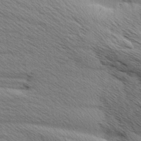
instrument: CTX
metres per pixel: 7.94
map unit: Aa
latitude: 6.4034
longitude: -136.8947
